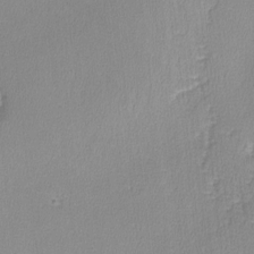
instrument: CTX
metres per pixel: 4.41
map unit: lHvf
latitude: -12.3684
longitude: -99.6504
